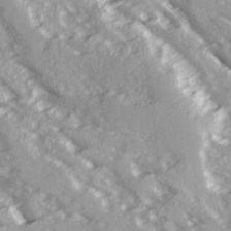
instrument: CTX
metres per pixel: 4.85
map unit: Ave
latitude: 16.0822
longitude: -130.1389
